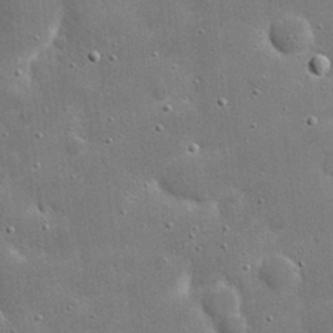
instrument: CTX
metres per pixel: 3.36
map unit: eHh
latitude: 20.9514
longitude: -67.3481
